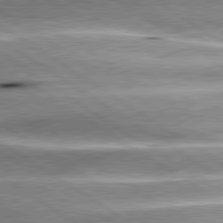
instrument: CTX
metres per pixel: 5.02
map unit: lApd
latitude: 80.2145
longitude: -141.4048
